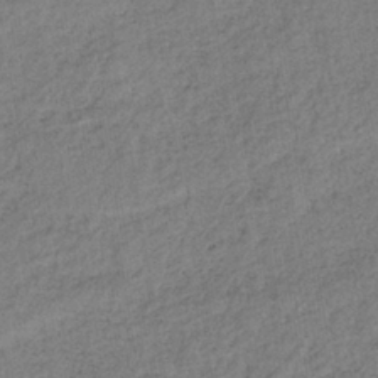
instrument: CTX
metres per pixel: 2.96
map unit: lHb
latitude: -38.1039
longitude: 63.4454
